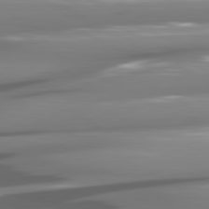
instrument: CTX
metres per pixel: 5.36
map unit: lApd
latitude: 80.7435
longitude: -144.6301
